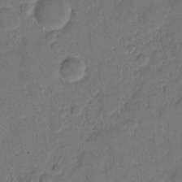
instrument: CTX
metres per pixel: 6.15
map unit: eHh
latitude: 9.5371
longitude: -64.4223
